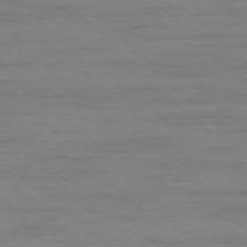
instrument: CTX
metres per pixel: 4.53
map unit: Ap
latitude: -77.0486
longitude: -94.1578
